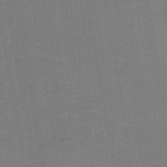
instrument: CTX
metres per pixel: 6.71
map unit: HNb
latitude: -45.6722
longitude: 52.1227
